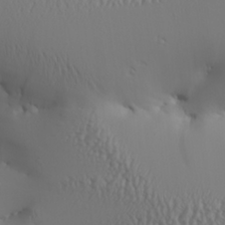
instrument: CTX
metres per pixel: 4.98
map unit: Aa
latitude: 26.1956
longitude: -132.9136
